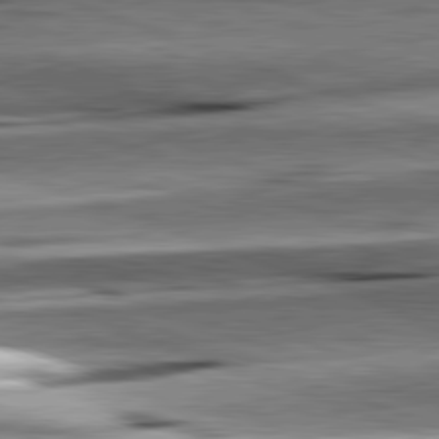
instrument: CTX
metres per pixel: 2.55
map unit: lApd
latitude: 81.6505
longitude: -151.8016
